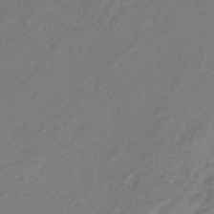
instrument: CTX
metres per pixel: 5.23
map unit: eAb
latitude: -38.8030
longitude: 51.4265
